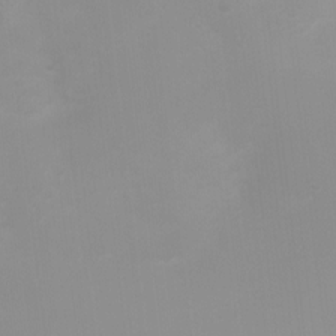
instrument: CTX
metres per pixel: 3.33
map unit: Ht
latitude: 3.3104
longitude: -22.7813
